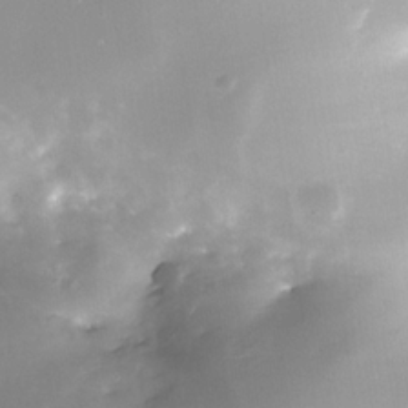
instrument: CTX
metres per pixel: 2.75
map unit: Nhe
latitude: -33.0676
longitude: -117.4049
